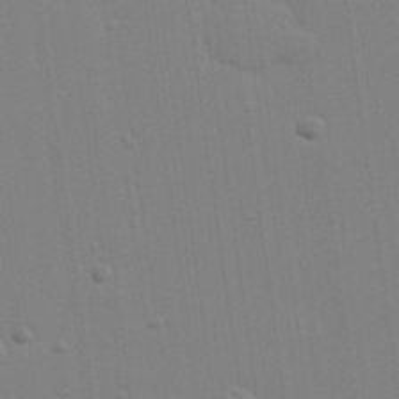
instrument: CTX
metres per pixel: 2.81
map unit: Hve
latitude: 26.5546
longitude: -92.8380
